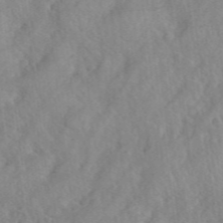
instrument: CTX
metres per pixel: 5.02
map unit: eHh
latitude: 40.1199
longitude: -56.2711
